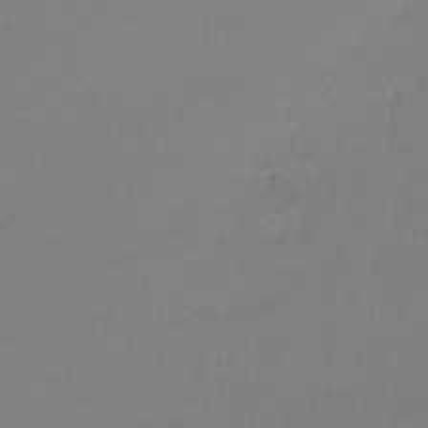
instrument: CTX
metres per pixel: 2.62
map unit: lHb
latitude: -44.3684
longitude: 74.7652
